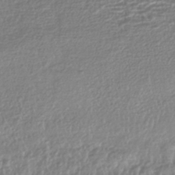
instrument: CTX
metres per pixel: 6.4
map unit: HNhu
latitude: -44.0472
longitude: 98.1417
